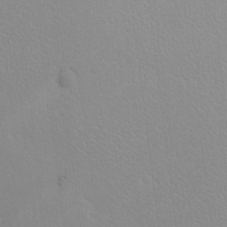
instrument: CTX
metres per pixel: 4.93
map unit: eHh
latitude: -9.1053
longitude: -69.0836
